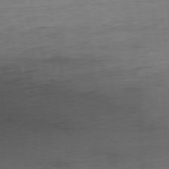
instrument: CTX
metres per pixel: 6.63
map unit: Ap
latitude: -76.8219
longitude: -73.1026
